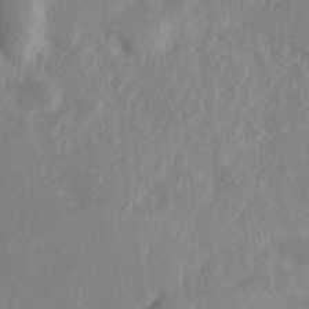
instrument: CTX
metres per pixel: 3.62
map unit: Hve
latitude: 25.2159
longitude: 145.1998
